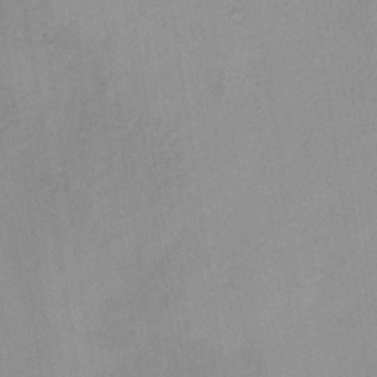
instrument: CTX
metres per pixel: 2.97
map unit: HNb
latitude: -31.9367
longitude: 62.3873
